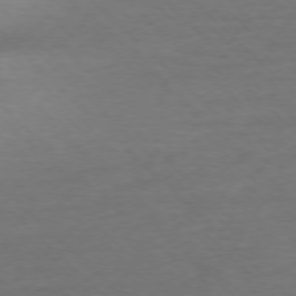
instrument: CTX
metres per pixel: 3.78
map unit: Ap
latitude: -76.8597
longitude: -93.9528
